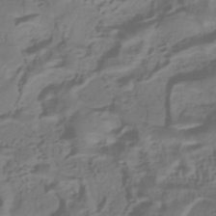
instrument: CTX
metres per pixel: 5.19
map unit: HNhu
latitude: -42.5006
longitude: 102.3306
